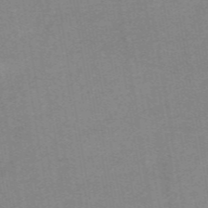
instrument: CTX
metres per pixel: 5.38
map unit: eAb
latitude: 48.9136
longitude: 105.7477
